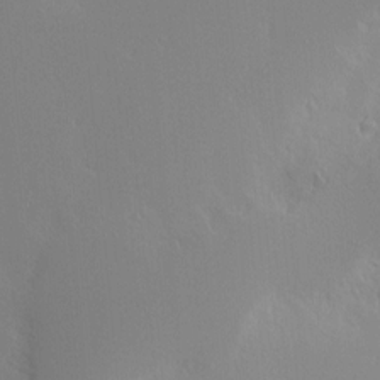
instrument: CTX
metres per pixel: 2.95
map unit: Nve
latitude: -9.7666
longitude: 173.6155
